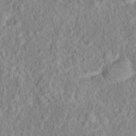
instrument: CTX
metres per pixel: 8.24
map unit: Hto
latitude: 16.4979
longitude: -41.4615
